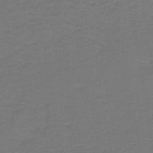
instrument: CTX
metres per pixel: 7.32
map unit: lHb
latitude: -42.5006
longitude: 53.8233
